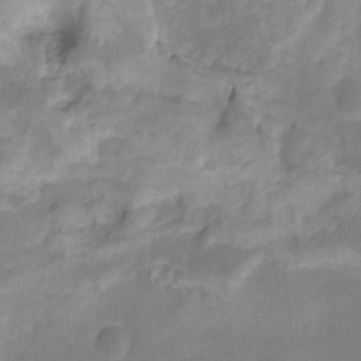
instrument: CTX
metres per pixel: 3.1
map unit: HNhu
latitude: -27.4454
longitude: 74.6708
